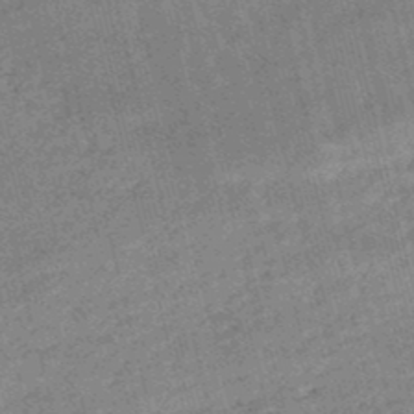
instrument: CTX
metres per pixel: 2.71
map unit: lHb
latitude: -48.3307
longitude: 76.3495
